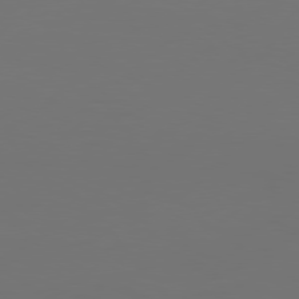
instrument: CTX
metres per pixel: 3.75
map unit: Hpe
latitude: 77.0269
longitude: -130.4979
